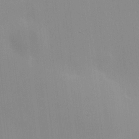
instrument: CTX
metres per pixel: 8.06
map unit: HNhu
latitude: 6.1200
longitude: 8.5007
